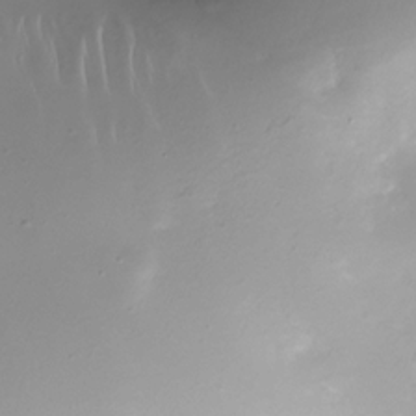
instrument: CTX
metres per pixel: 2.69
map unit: Nhe
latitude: -31.7477
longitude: -117.1403
